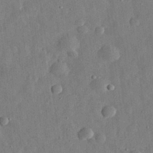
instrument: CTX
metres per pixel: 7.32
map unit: eHh
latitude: 31.1404
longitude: -75.2915
